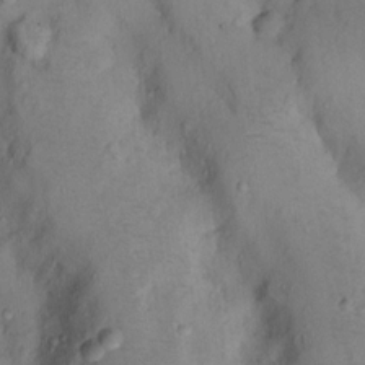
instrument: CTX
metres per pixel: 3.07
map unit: Nhu
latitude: 13.1403
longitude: -29.5560
